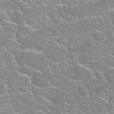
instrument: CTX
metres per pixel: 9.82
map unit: Nhu
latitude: 31.5560
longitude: -50.3845
